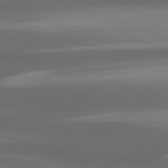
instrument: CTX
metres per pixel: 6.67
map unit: lApd
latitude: 80.4979
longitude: -139.6694
